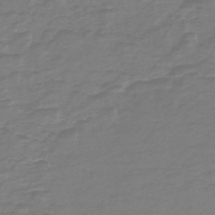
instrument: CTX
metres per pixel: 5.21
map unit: HNb
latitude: -47.3131
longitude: 52.4818
